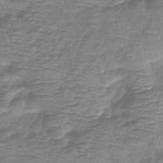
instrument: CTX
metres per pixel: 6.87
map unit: eHb
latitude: -40.1228
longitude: 79.0108
